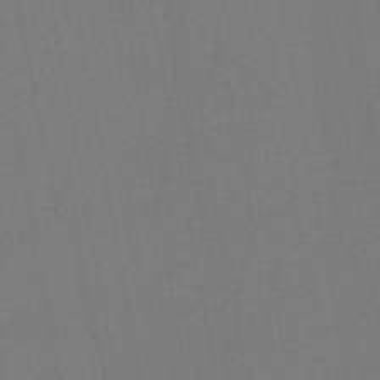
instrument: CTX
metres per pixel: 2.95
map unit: HNb
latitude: -47.2187
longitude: -40.4601
